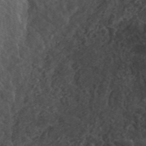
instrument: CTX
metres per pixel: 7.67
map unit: ANa
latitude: 42.4034
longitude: 29.2754
